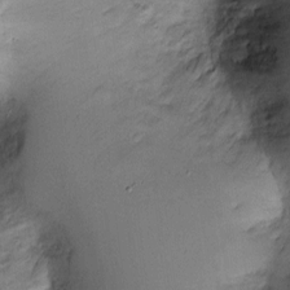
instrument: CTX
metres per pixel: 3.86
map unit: Ht
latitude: -3.1620
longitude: -14.2334
